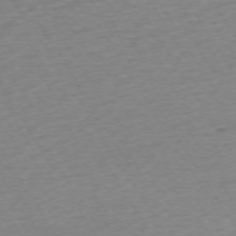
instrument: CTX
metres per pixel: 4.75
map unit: Ap
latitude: -73.6911
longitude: -69.0459
